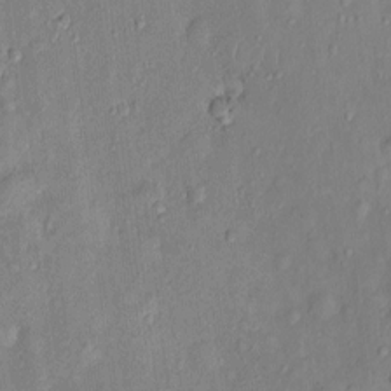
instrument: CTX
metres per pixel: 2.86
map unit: Nhu
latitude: 2.3278
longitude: -14.3090
